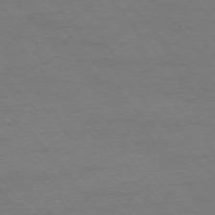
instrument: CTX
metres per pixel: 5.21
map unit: Ap
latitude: -76.2928
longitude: -88.2523
